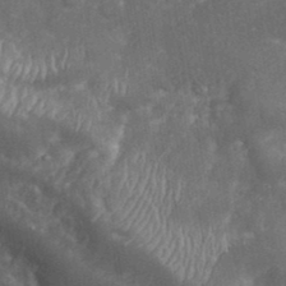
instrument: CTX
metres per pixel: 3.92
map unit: eHh
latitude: 36.5168
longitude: -61.7638
